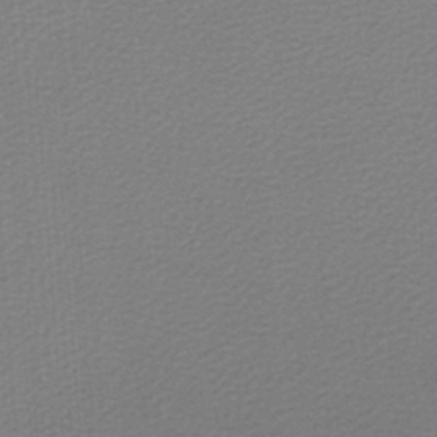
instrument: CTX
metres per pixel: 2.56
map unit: lHb
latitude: -46.9541
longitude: 63.8989
